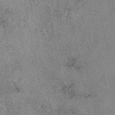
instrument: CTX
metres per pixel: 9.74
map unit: eAb
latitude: 48.8380
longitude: 104.6896
